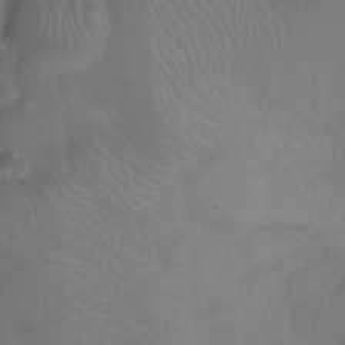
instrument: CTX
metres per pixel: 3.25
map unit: Ht
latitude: -4.4629
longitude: -18.2900
